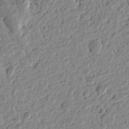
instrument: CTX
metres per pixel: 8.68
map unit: Htu
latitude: -1.0109
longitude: -178.3845
